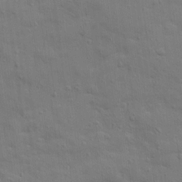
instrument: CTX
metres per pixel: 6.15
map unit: Ave
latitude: 19.3481
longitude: -129.2537
